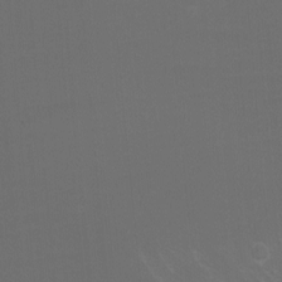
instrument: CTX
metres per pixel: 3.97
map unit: Nhu
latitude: -5.2754
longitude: -90.2145
